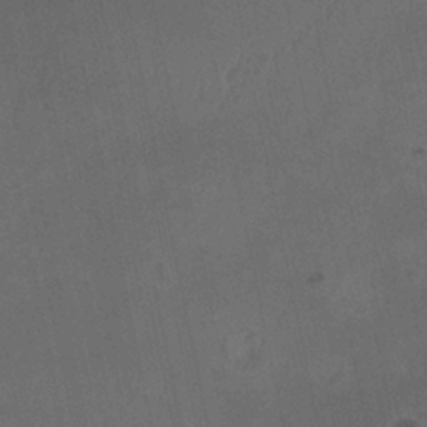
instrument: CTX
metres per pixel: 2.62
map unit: HNhu
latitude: 6.4979
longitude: 4.5573
